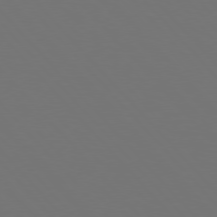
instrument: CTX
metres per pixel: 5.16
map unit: Hpe
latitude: 76.7057
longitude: -166.8002
